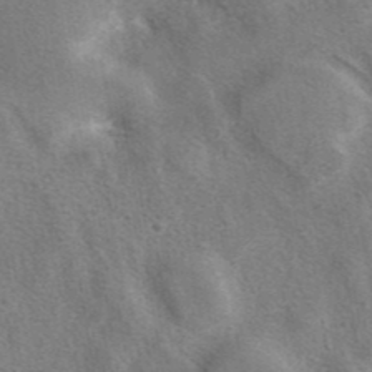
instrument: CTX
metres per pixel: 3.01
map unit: eAb
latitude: 41.1781
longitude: 107.5966
